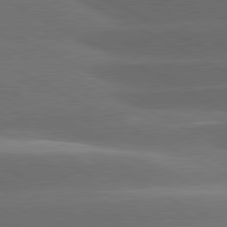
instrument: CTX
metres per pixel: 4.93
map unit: lApd
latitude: 81.0269
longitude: -147.2726
